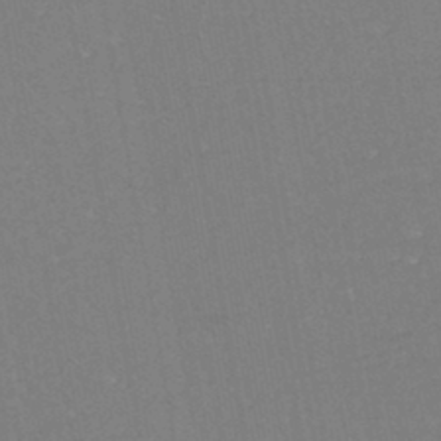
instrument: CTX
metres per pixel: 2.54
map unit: eHh
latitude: -44.8786
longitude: -28.8947
